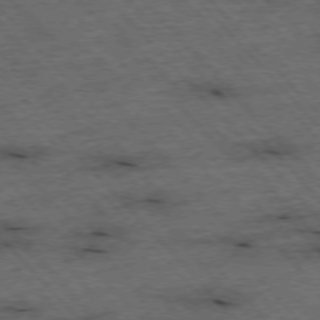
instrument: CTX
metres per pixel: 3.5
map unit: Hpe
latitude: -76.3873
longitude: -16.1011
